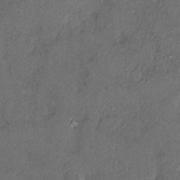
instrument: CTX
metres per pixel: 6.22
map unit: HNhu
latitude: 3.8394
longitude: 7.0297
